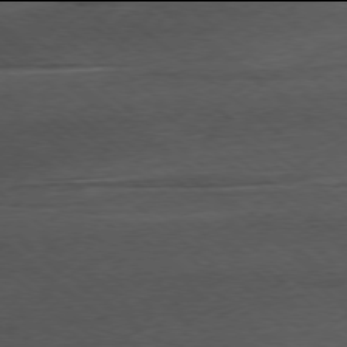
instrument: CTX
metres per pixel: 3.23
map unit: Ap
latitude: -78.0094
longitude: -92.2333
